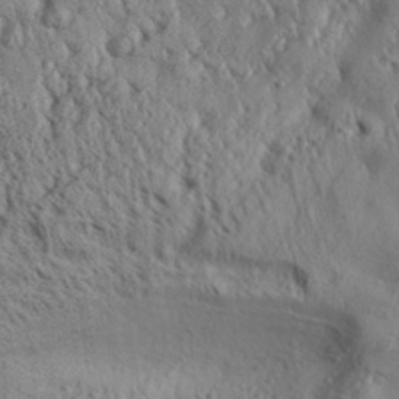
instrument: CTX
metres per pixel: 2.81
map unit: Aa
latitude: 30.8569
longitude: -136.4601
